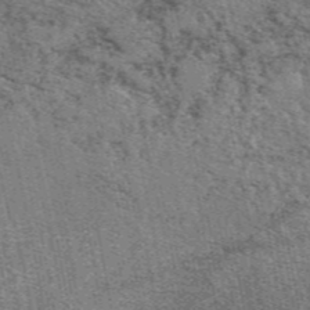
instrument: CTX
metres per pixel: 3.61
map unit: eAb
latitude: 48.1200
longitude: 106.1606
